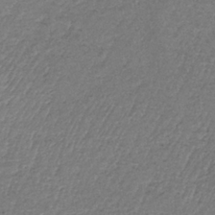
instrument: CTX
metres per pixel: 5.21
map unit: HNb
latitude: -34.1795
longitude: 63.0675
